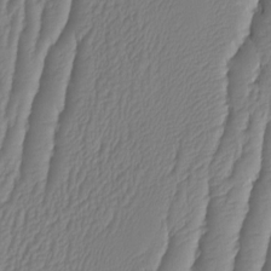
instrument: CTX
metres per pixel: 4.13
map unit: HNhu
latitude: -1.5588
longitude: 14.2740
